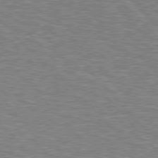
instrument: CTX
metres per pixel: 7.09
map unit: Hpe
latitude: 77.0458
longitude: -150.4601
